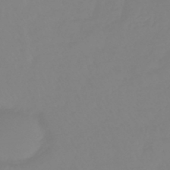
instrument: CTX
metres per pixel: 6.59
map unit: eHb
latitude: -45.1809
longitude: 81.1998
